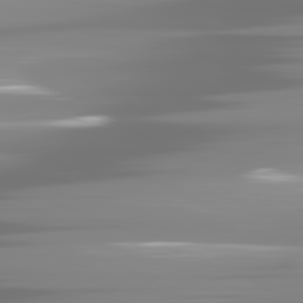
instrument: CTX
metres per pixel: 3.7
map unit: lApd
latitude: 81.7827
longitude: -137.8773
